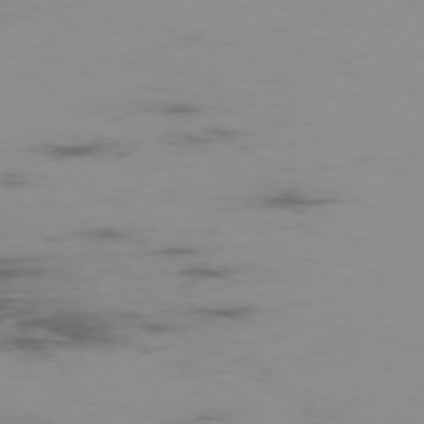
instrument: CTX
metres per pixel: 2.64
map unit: Hpe
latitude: -75.9178
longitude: -19.6127
